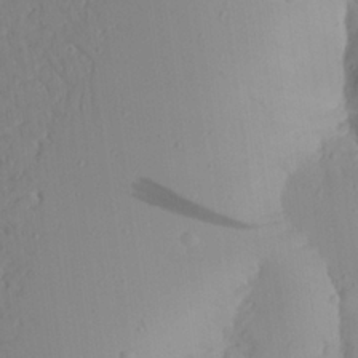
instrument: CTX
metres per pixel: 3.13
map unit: Aa
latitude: 24.1388
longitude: -131.8584
